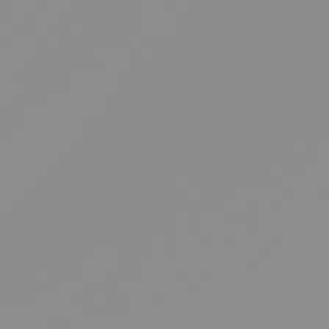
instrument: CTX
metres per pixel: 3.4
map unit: Hpe
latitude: 77.8394
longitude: -139.7639
